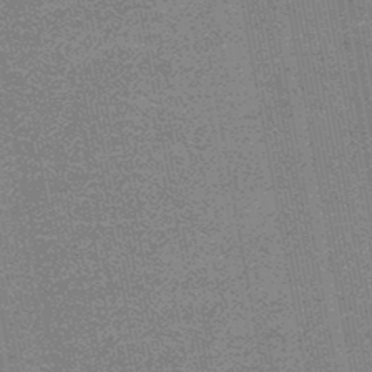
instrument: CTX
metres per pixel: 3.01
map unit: HNb
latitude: -48.0283
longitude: -44.4034
